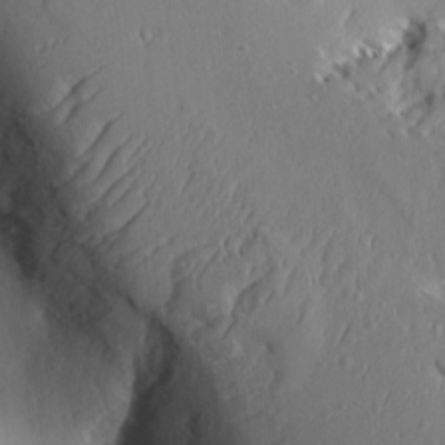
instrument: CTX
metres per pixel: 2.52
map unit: Aa
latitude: 8.9325
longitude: -134.4223
